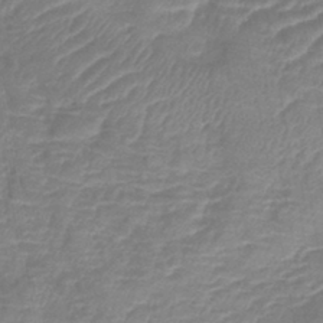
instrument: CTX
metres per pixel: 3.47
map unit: lHb
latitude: -40.4440
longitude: 76.8975
